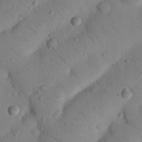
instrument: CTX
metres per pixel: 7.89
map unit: Nhu
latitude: 23.2726
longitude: -74.7624
